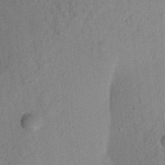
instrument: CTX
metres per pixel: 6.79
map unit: Aa
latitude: 22.1389
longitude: -147.8962
